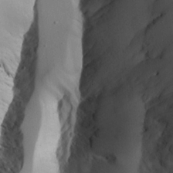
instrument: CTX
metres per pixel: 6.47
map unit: Aa
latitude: 25.0647
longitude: -129.2726
